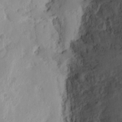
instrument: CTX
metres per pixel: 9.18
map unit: Ht
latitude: 9.8772
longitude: -74.4979
